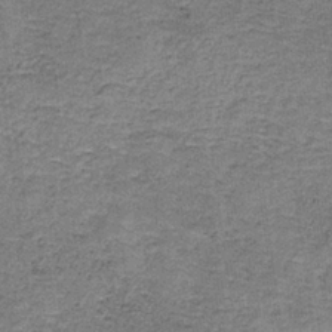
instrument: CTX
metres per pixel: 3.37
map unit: HNb
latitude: -35.1053
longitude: 52.9352
